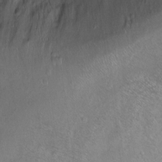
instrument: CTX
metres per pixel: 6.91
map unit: Hto
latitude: -6.9541
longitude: -36.1200
